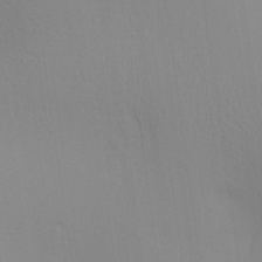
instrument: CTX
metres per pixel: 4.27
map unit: Aa
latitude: 28.2711
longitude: -136.4412
